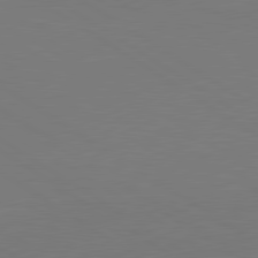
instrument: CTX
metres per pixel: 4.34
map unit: lApd
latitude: 79.9528
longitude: 162.7463
